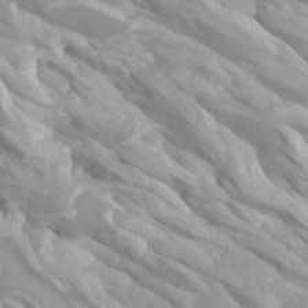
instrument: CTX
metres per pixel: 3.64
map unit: Ht
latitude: -0.6330
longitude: -18.4601
